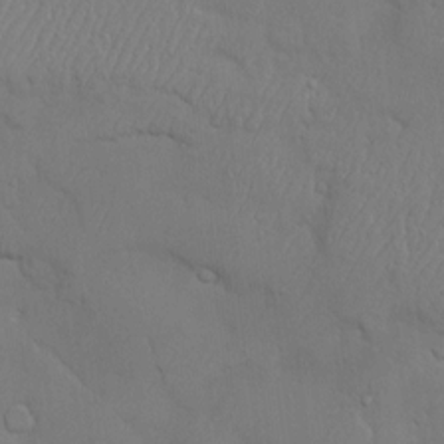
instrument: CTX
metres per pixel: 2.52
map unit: Nve
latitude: -10.1039
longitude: 173.5021
